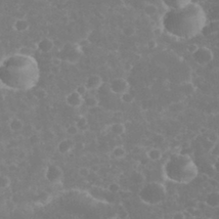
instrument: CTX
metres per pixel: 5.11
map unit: eHh
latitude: 32.5924
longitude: -61.1025
